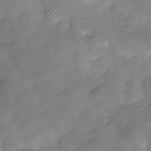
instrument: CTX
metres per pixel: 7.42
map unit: Nhu
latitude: -28.1228
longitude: -59.7450
